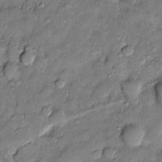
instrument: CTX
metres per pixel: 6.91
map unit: Htu
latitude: -6.8219
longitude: 157.8044
